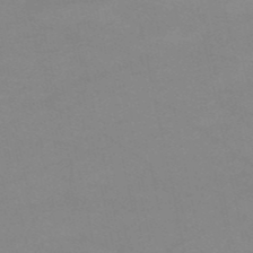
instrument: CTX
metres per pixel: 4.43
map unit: HNb
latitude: -52.9541
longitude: -45.4426
